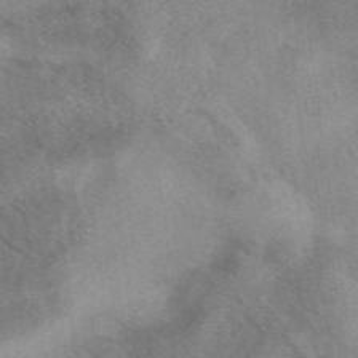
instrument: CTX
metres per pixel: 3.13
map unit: eAb
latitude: 40.4412
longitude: 109.6344
